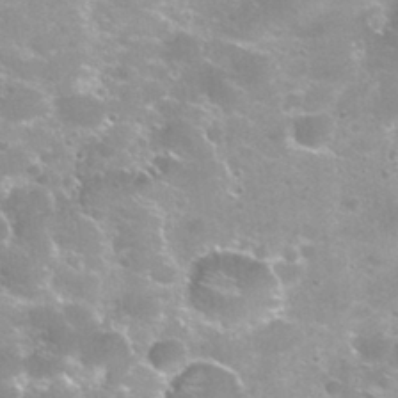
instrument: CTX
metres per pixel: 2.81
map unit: Nhu
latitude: 29.5560
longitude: -48.4601
